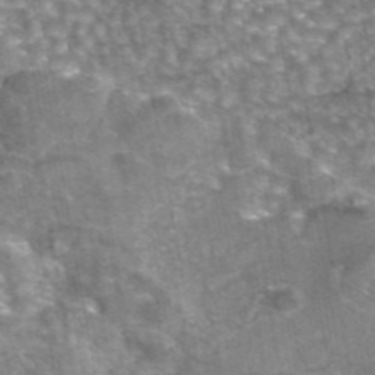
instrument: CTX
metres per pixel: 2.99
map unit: eAb
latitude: 44.9325
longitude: 104.2739
